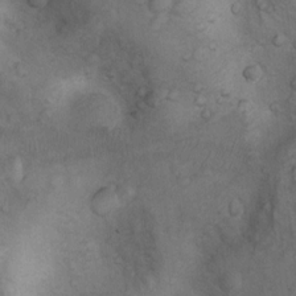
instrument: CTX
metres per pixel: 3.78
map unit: Nhu
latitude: 9.5749
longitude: -23.9150
